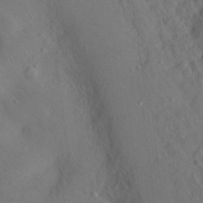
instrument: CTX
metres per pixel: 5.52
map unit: Nhu
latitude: 14.7625
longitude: -36.4034
